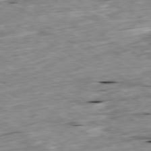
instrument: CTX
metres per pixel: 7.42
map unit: Ap
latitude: -79.9556
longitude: -90.7435
